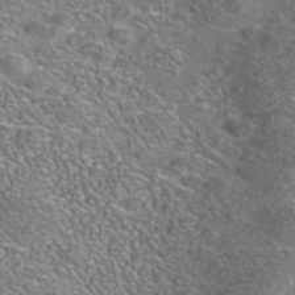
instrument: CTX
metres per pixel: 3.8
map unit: Nhe
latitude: -41.2376
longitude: -100.1389
